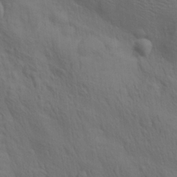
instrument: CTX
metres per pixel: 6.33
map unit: lAa
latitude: 22.1011
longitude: -138.3467
